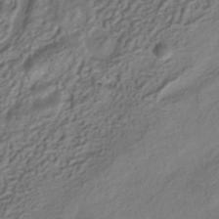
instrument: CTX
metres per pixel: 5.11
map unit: HNhu
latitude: -41.6533
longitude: 105.3320
